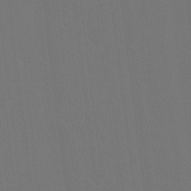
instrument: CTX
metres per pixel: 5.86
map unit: HNhu
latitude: 7.7072
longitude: 4.1039
